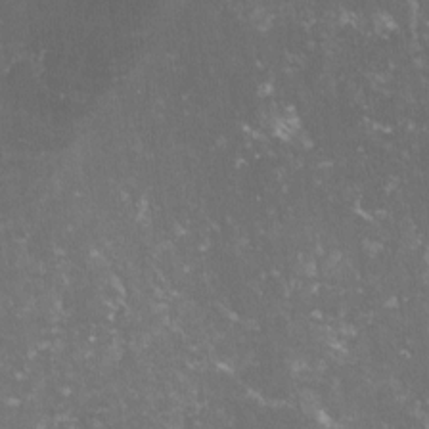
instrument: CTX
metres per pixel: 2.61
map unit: lHvf
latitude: -14.8408
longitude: -99.8583
